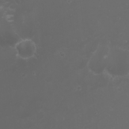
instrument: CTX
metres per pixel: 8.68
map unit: Nhu
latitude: 22.3278
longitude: -64.1578
